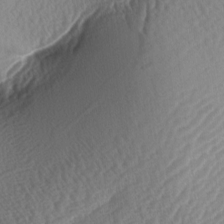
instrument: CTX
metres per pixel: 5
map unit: lAa
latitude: -3.6721
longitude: -128.1956
